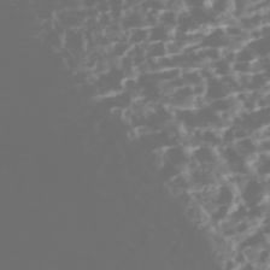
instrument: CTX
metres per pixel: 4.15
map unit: Nhe
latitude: -46.9730
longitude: -172.8757
